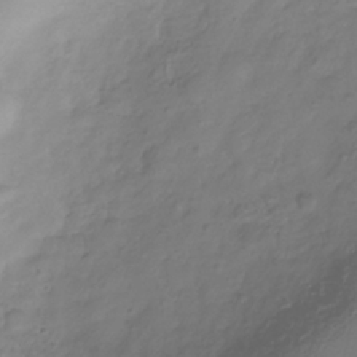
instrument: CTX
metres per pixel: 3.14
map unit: Hve
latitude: -33.6155
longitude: 90.4818
